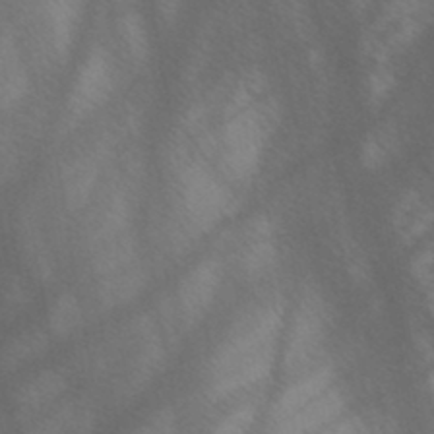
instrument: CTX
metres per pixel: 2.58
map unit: HNb
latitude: -45.3510
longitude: -41.2914
